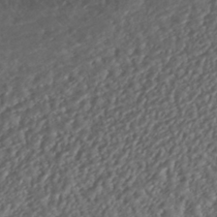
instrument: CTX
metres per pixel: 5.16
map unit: ANa
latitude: -42.5006
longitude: 109.5588
